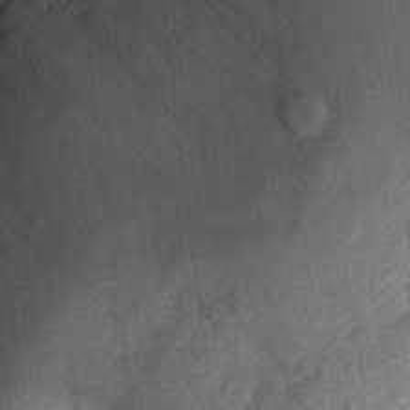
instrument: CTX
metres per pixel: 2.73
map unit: eHh
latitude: 12.5168
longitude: -71.0080
